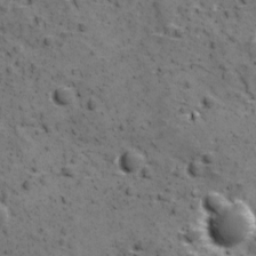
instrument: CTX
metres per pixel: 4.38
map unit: Ave
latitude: 11.1592
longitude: -105.1781
